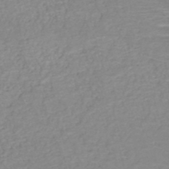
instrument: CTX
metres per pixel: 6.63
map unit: HNb
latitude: -49.8045
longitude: -46.6302
